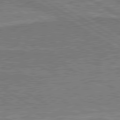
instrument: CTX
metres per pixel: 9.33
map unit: lApd
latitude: 80.4979
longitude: 145.3132
